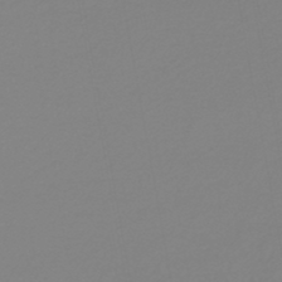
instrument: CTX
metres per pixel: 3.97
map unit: lHb
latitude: -45.3510
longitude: 66.3117
